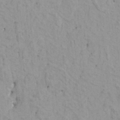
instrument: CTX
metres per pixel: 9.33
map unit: HNhu
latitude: 6.5357
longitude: -1.6316
